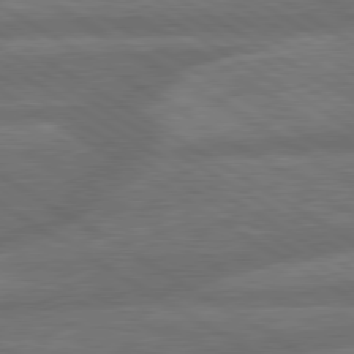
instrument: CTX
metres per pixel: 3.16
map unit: lApd
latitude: 79.9339
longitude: -165.5371
